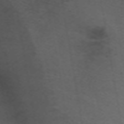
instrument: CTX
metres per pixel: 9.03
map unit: ANa
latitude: 38.8758
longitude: 24.4251
